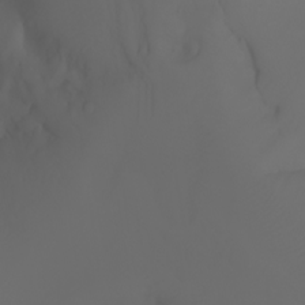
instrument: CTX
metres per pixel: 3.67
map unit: Nhu
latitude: -7.3131
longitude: -81.9717
